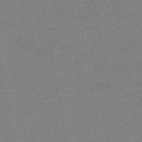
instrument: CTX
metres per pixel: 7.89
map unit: HNb
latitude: -45.0298
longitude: 52.2550
